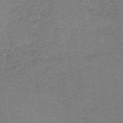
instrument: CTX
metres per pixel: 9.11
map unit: HNb
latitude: -35.5588
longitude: 54.0283
